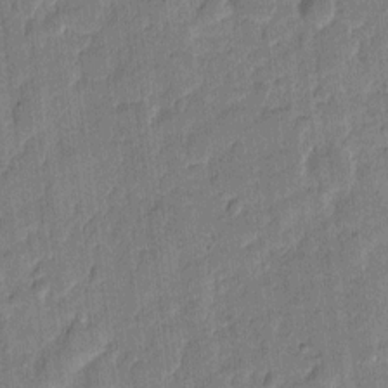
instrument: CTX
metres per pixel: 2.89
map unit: eHh
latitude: 10.5735
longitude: -65.4993
